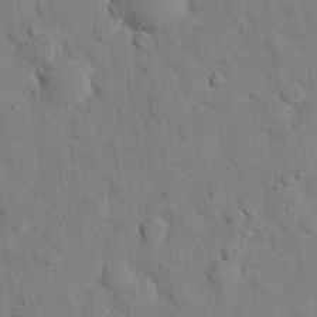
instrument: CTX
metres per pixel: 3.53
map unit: eHh
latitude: 26.5168
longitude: -77.6316
